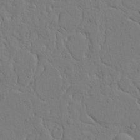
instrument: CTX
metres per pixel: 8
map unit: Nhu
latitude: 15.3671
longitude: -74.7813
